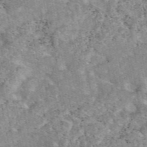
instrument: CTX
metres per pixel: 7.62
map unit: eAb
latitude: 47.9906
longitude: 120.8219
